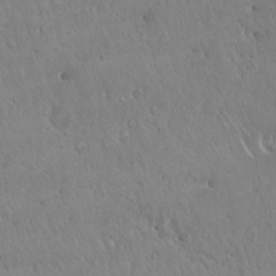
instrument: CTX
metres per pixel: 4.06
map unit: Hto
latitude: 17.5371
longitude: -59.2348
